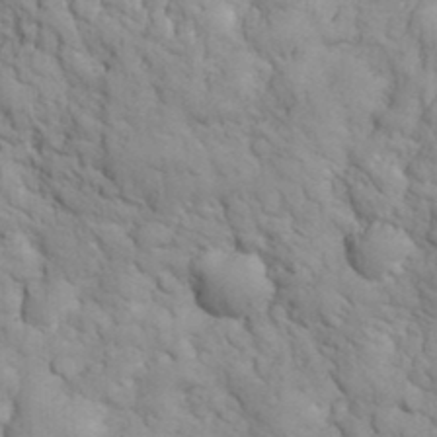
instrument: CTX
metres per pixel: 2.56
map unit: eHh
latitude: 32.4412
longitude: -66.6490
